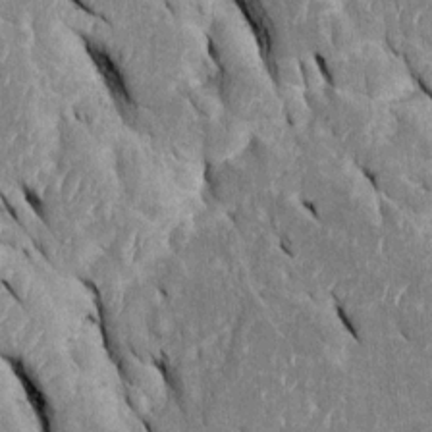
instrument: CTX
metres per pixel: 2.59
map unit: Htu
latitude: -0.1984
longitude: 149.1998
